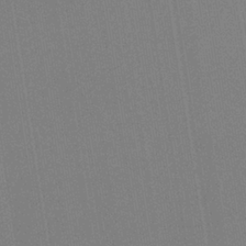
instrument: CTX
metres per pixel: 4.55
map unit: HNb
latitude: -35.0675
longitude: 54.8786
